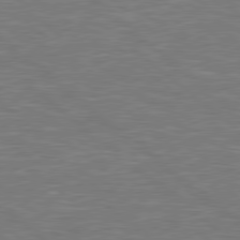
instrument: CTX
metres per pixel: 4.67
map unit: Hpe
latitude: 78.6302
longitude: -152.9514
